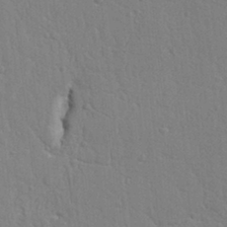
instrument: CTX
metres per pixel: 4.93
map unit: Ht
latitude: 8.9136
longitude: -76.9702
